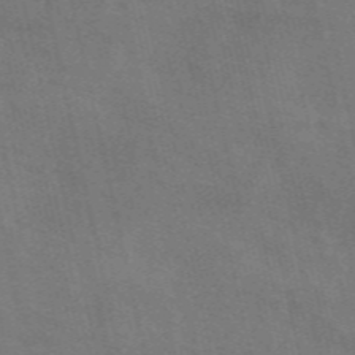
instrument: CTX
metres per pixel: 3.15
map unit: ANa
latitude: 50.0633
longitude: -79.9528
